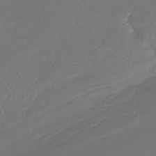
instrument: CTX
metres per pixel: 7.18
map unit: lHb
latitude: -43.8611
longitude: 77.9178
